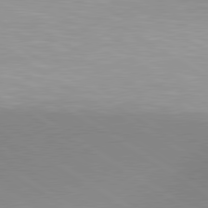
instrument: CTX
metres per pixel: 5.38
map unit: lApd
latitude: 80.1578
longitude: 156.7841
